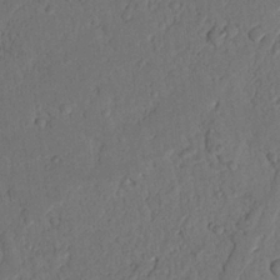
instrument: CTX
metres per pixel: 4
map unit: Nhu
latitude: 20.7435
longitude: -75.4049
